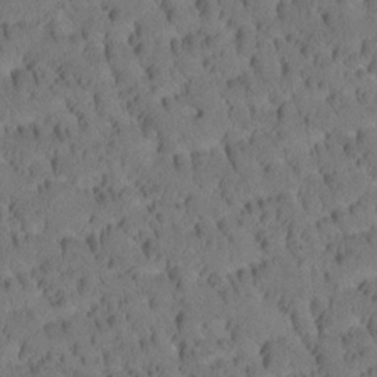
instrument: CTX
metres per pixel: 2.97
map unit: Htu
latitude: -3.5777
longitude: 172.7652
